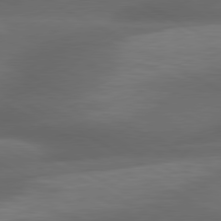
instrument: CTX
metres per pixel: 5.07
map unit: lApd
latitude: 79.5560
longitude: -119.1592
